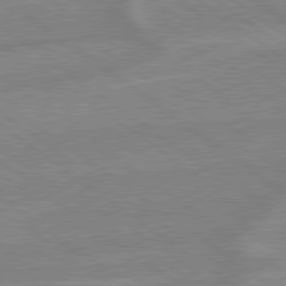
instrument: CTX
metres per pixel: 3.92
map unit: lApd
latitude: 79.0081
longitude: -164.3467
